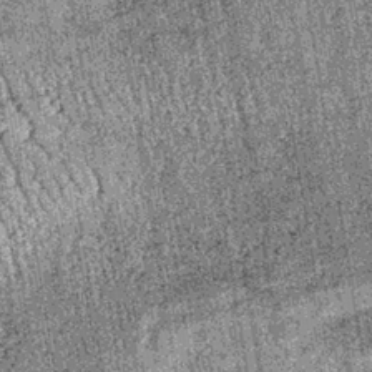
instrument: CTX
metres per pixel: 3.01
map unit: lHb
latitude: -37.5588
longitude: 67.6155
